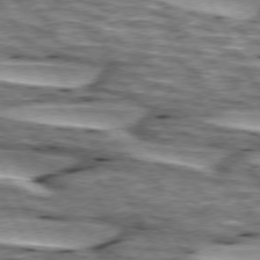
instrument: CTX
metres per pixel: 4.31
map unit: lApd
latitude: 74.2334
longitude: -55.4615
